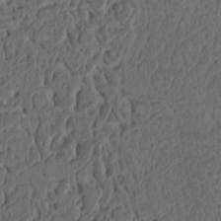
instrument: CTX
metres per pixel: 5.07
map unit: Ht
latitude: 10.8380
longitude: -74.5168
